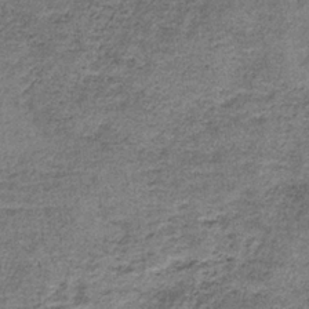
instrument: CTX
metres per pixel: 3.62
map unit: HNb
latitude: -35.6722
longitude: 53.1431
